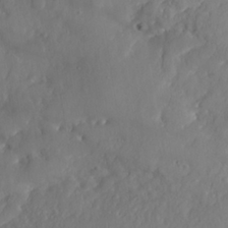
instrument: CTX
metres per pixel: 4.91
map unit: Nhe
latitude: -36.8219
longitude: 138.0094
